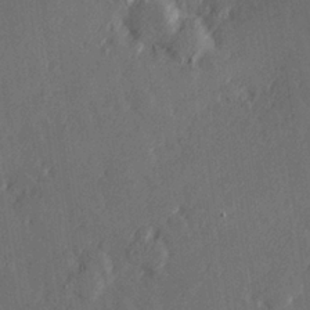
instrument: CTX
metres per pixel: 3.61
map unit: Hve
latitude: 26.1767
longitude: 145.0675
